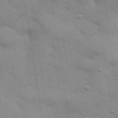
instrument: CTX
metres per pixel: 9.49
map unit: Aa
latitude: 32.3656
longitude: -146.2712
